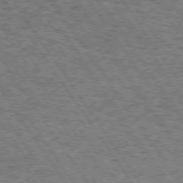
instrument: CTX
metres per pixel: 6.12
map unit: Hpe
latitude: 73.5749
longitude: -124.2900
